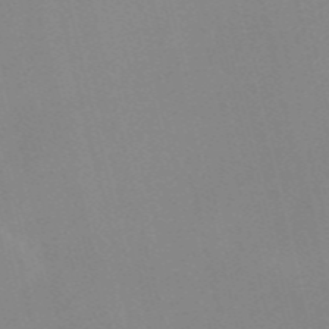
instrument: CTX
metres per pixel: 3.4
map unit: Nve
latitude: -57.5966
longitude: 63.2565
